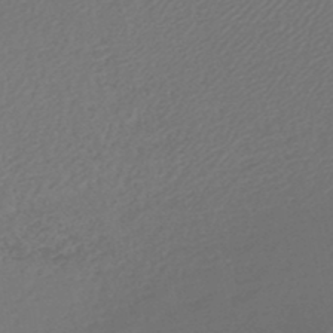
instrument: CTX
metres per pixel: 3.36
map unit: lHb
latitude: -45.7667
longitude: 56.9730
